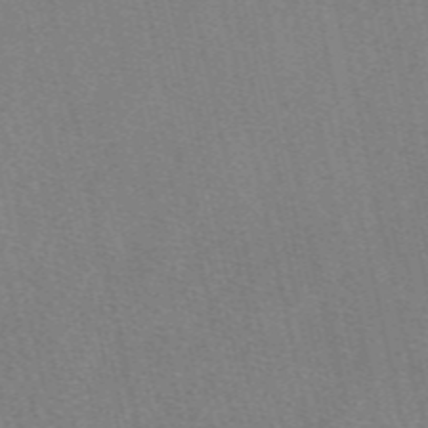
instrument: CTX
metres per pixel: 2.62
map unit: eAb
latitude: 49.3104
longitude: 112.3495
